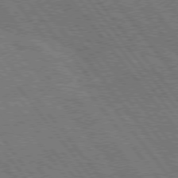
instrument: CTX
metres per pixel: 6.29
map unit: Hpe
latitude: 75.5938
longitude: -149.6694
